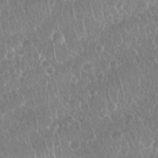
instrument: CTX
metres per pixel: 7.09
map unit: Nhu
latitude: 28.2711
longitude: -63.7450
